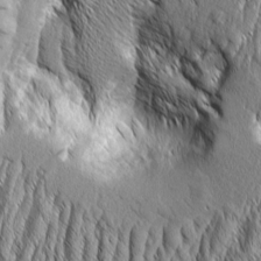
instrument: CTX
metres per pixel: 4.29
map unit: Aa
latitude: 7.0458
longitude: -129.7072
